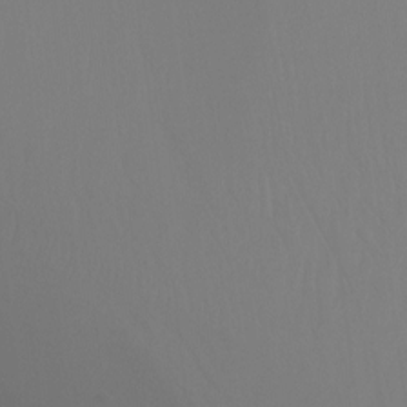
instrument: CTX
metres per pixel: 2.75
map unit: Ht
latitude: -9.8989
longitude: -33.0647
